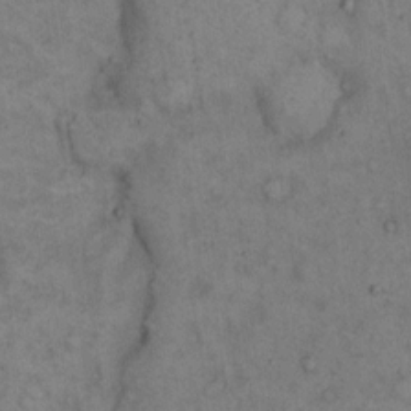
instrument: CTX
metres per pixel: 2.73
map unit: Hto
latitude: 15.5560
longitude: -61.9150
